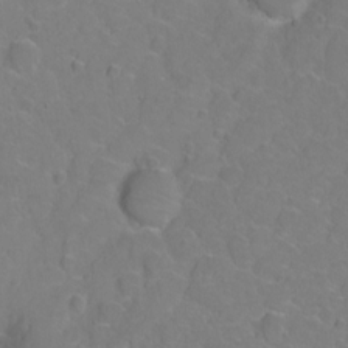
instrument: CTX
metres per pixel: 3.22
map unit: Hto
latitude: 2.5357
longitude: -33.3671
